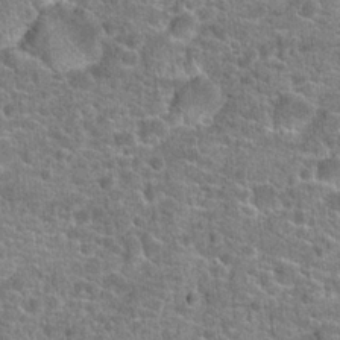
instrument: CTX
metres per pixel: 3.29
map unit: Hto
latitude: 20.2334
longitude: -43.6694
